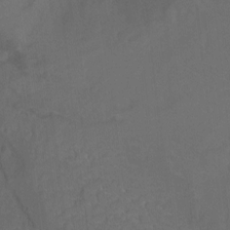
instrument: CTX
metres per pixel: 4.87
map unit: Ht
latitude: 0.0444
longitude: -38.2522
